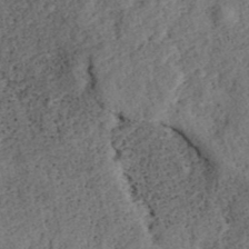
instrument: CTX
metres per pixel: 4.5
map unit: ANa
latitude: 39.4615
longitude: 21.9178
